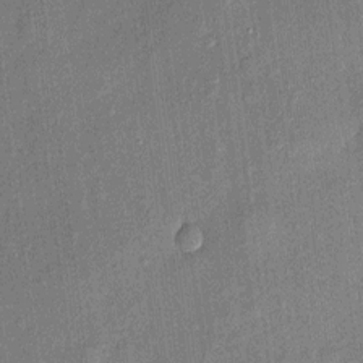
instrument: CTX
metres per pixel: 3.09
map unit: eHh
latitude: 4.6868
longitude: -74.2900
